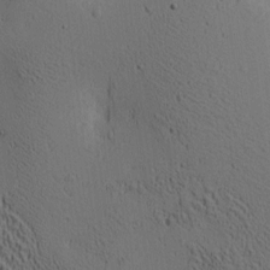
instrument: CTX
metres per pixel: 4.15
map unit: lAa
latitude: 6.7624
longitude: -114.4601
